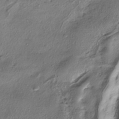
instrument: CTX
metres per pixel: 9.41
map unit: eHh
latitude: -41.2565
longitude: 121.1431
